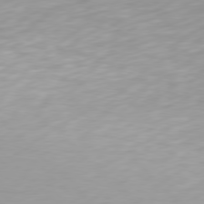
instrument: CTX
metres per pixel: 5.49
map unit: Hpe
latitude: 77.8961
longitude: -167.5182
